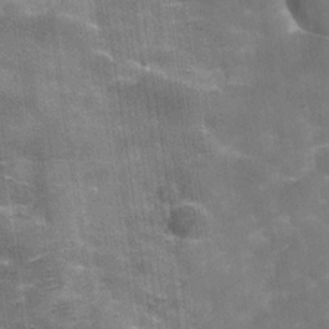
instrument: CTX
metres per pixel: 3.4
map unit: Hve
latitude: -30.1606
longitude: 93.4265
